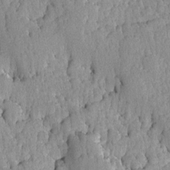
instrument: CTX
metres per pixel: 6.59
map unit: Ave
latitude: -8.8030
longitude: -116.6491
